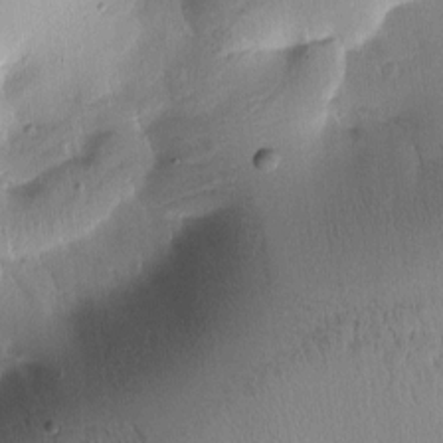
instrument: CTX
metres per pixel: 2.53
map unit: Htu
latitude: -0.1795
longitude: 172.0472
